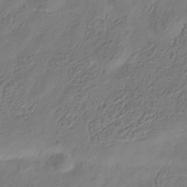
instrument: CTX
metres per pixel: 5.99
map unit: Hve
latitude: -35.2754
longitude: 89.1809
